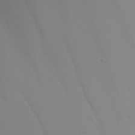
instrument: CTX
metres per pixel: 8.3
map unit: Nhu
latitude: -6.6707
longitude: -96.4412
